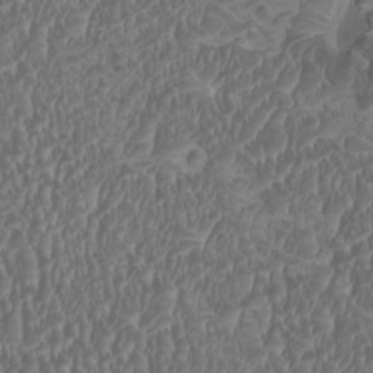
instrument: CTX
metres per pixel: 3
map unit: HNhu
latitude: -0.0094
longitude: 1.2754
